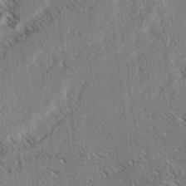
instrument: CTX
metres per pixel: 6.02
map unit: lAvf
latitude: -3.8044
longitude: -114.1766
